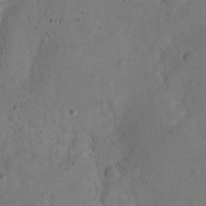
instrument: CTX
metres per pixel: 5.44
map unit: eHh
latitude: 20.3468
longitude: -62.7813
